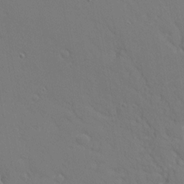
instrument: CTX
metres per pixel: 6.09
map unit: Nhu
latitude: 1.2915
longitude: -76.9324
